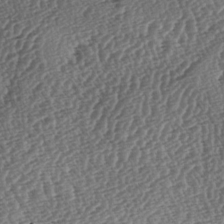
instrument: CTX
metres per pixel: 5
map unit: lAa
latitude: -3.6343
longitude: -122.5546
